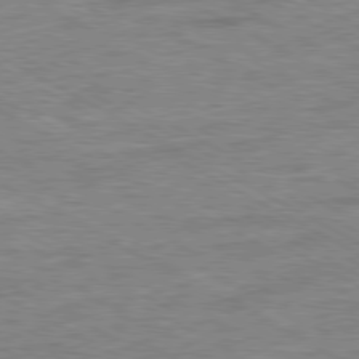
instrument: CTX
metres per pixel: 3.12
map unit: Ap
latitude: -80.7086
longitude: -77.1403
